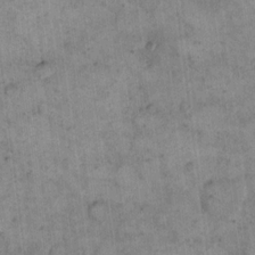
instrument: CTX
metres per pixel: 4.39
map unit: eHh
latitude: 14.6491
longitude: -66.6301
